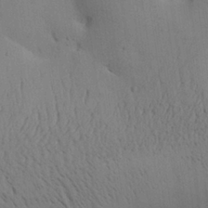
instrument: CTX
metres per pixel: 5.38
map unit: Aa
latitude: 26.7246
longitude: -130.1011
